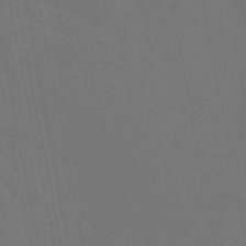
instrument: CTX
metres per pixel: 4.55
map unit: eAb
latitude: 46.4034
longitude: 121.0486
